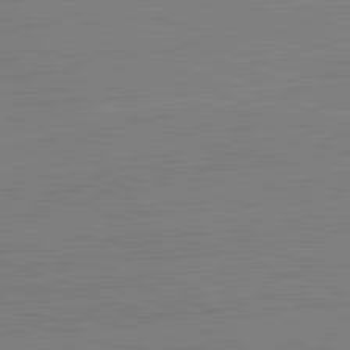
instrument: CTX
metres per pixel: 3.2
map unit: lApd
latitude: 82.2900
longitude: -159.4049
